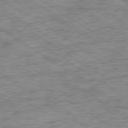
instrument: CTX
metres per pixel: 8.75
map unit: Ap
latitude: -79.9745
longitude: -48.7057
